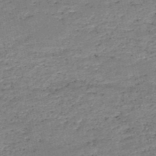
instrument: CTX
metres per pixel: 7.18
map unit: HNb
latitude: -50.5763
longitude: -40.8946
